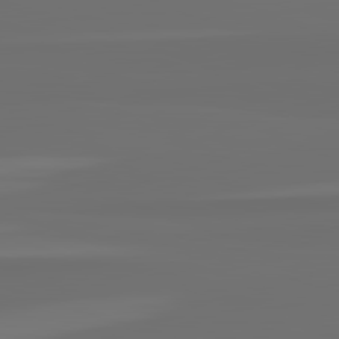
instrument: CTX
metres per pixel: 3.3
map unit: lApd
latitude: 82.7813
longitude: 162.1417
